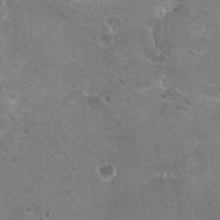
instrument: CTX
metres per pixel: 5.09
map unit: Hto
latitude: 21.7639
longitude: -43.1592
